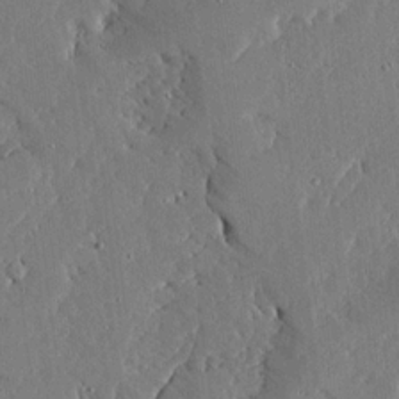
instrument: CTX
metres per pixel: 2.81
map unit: Ave
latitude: 16.9514
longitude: -139.6883
